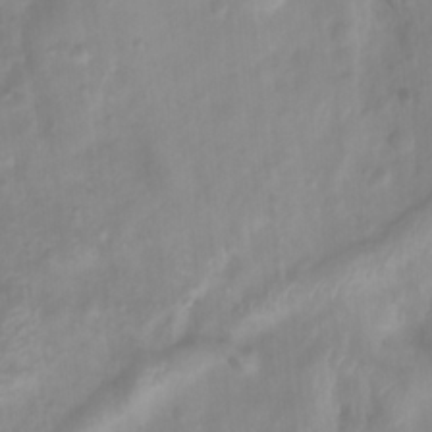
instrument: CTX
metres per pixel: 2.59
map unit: Htu
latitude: 3.1592
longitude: -22.1956
